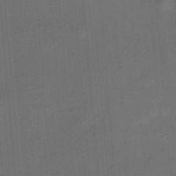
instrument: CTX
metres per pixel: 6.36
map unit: HNhu
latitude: 12.1200
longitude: 10.8219
